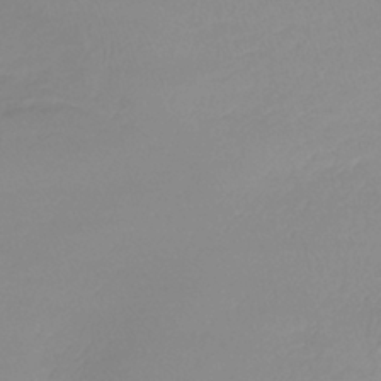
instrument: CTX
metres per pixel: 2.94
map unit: lHb
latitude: -41.5966
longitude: 71.1242
